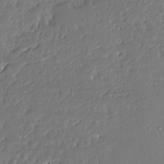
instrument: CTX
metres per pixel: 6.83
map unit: Ave
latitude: 13.3860
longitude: -137.6316
